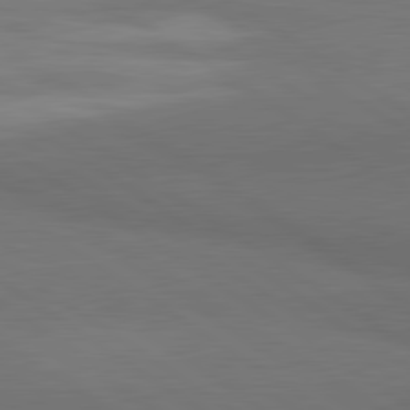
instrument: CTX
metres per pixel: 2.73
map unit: lApd
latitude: 80.8947
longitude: 161.5399
